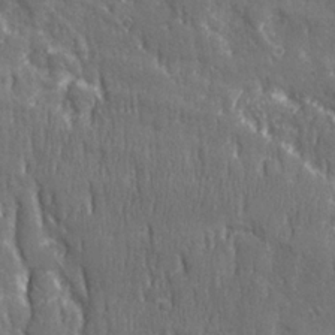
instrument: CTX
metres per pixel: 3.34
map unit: Ave
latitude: 22.3278
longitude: -134.6868
